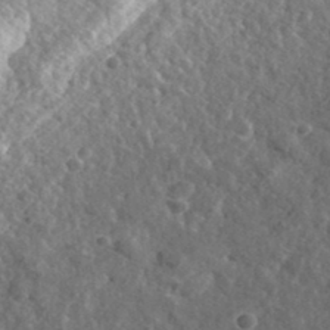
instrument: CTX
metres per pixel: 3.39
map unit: eHh
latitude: 35.8205
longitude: -79.5371
